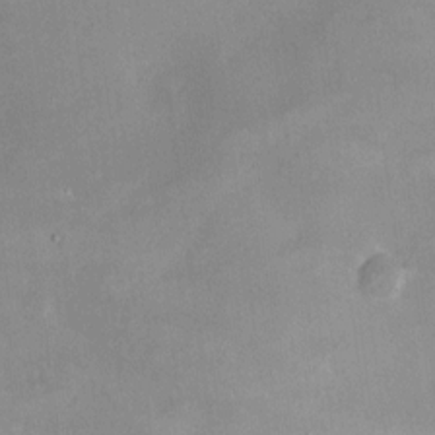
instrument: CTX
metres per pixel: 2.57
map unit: HNhu
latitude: 6.8758
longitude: 3.1620
